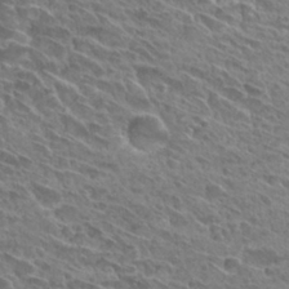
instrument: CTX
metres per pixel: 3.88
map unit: Hto
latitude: 28.8191
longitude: -39.3293
